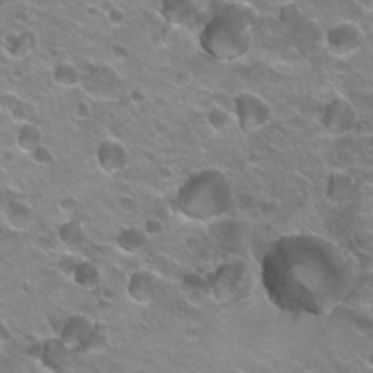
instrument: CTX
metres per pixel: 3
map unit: Hto
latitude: 22.4601
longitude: -32.4412
